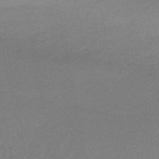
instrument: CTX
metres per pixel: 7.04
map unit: eHb
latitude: -46.7274
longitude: 89.0486
